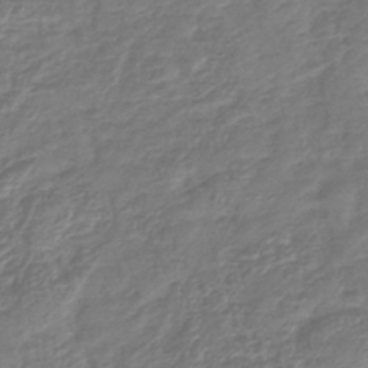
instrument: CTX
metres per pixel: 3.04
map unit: lHb
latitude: -42.6707
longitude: 78.9919
